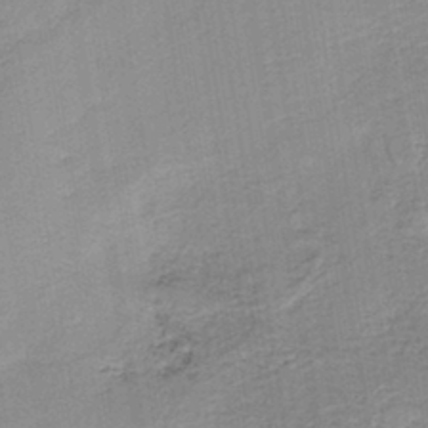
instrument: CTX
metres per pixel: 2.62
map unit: HNb
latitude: -40.2928
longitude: 50.5952
